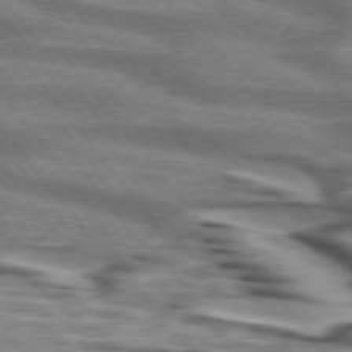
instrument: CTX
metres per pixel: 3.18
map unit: lApd
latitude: 74.5168
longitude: -58.6302
